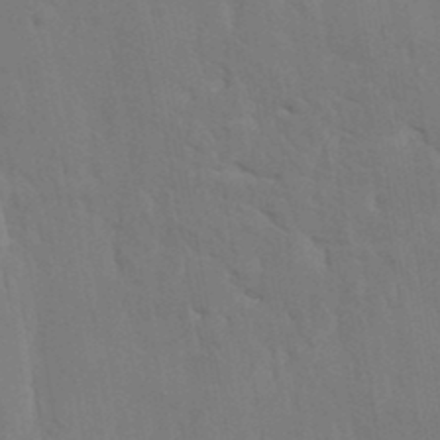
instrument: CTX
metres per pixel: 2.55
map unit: HNhu
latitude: 3.6883
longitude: -7.9528
